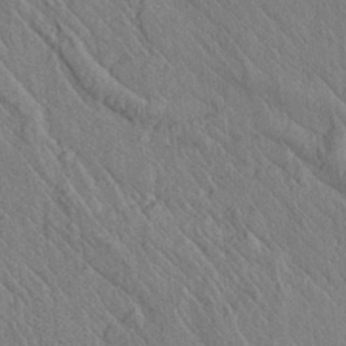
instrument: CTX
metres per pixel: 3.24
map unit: lAvf
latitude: 6.8380
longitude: 160.2740
